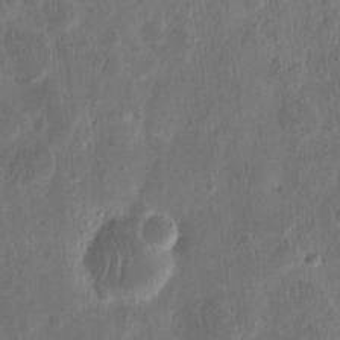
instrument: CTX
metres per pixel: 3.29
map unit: eHh
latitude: 11.5749
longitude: -73.3104
